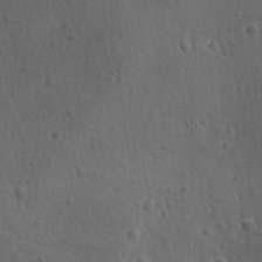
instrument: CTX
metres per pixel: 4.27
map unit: lAvf
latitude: -9.7100
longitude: -120.4601
